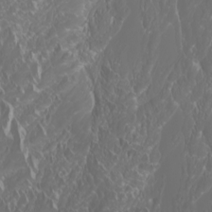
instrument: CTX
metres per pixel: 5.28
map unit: Htu
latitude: -7.0864
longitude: -73.6127
